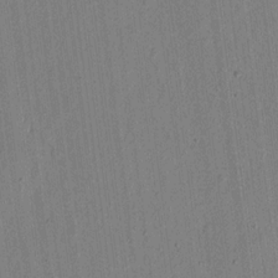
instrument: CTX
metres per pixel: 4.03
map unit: eHh
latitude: 16.1389
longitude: -69.6694
